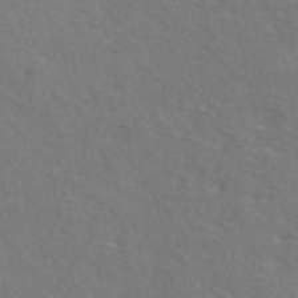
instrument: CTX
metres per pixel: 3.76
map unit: ANa
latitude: 48.3089
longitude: -76.2144
